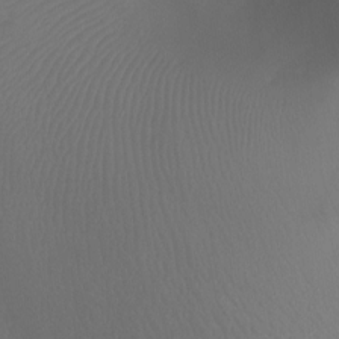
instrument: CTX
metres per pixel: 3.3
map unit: Ht
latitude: -7.0486
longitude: -30.4790
